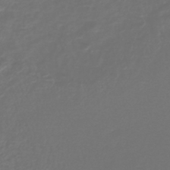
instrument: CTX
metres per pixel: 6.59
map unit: lHb
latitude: -42.7841
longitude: 64.9353
